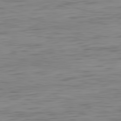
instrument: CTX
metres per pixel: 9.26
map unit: Ap
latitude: -82.1795
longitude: -78.5357
